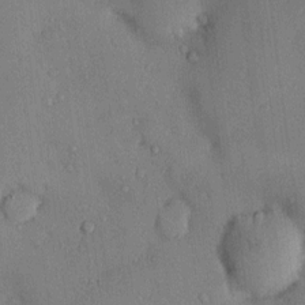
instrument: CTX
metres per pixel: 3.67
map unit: eHh
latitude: 0.4223
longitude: 17.6155
